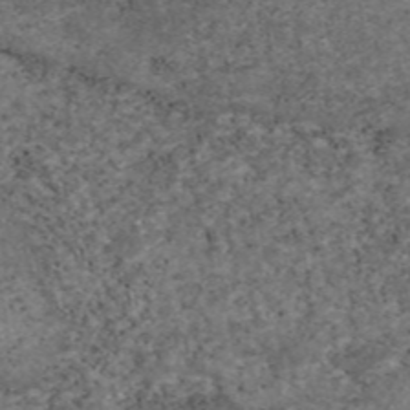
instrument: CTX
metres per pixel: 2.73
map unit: eAb
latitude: 46.5546
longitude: 117.9556
